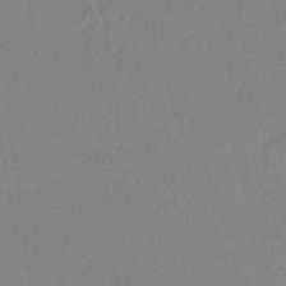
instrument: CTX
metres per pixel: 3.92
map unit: lHvf
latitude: 22.3278
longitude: 140.8597
